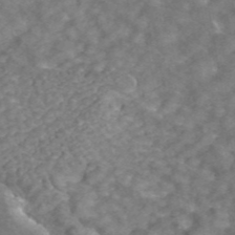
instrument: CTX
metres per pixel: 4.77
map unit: ANa
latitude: 43.7261
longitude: 25.2376
